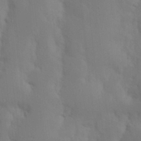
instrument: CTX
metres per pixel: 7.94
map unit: Nhu
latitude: 19.6316
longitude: -73.4994
